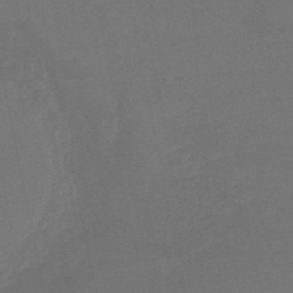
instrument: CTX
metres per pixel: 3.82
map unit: lHb
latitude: -46.5951
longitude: 67.6155
